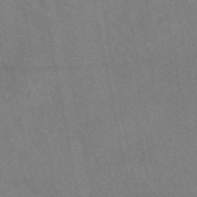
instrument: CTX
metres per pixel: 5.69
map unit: eAb
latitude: 47.8962
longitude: 120.1794
